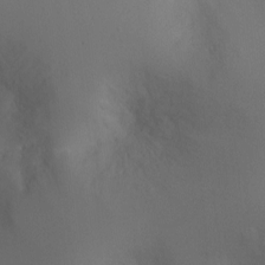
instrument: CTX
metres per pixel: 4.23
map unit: Ht
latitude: -5.4076
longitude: -25.3481
